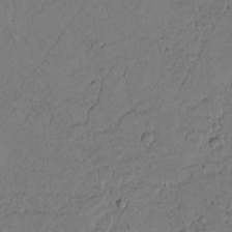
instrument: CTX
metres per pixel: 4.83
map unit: Htu
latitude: -2.8407
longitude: 169.4454
